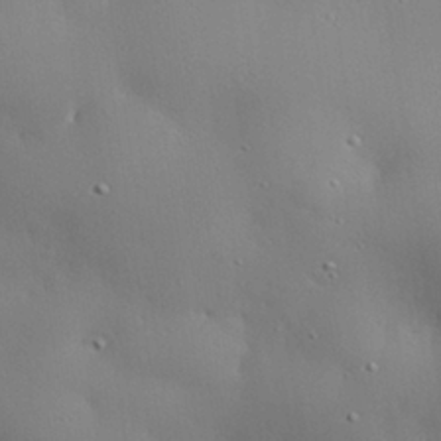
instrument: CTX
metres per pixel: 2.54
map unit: eHh
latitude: 28.5734
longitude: -82.5167
